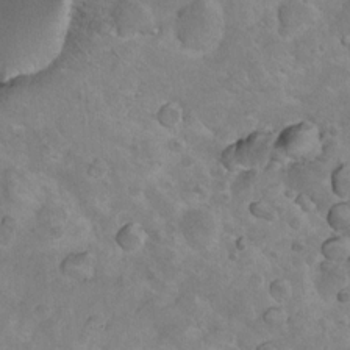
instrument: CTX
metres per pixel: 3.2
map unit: Nhu
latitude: 9.5749
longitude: -23.2915
